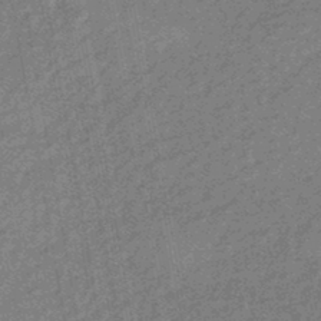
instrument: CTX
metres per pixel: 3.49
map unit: eHb
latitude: -44.8219
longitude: 88.5385
